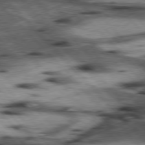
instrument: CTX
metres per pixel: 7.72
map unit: lApd
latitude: 77.2726
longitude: -49.8772
